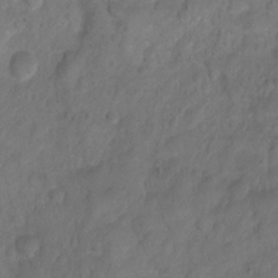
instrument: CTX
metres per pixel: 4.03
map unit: Ht
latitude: 2.5357
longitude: -35.3103
